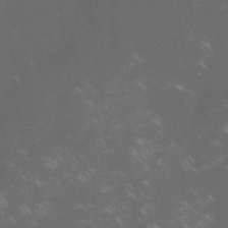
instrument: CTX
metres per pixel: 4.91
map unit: lHvf
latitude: -13.5021
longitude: -101.1592
